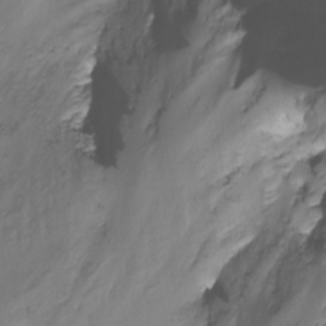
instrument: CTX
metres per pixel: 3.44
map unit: Nhu
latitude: -14.2362
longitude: -52.6680
